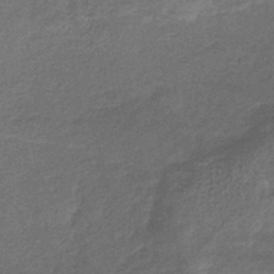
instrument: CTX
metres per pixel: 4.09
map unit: lHb
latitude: -40.2361
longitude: 75.4266
